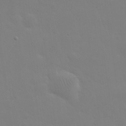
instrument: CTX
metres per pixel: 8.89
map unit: eHh
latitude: 25.8016
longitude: -65.9339
